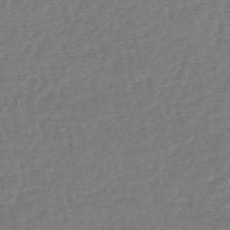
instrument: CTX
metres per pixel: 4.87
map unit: lHb
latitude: -46.7841
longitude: 61.7856
